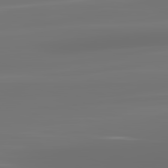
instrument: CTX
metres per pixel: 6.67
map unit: lApd
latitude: 83.4237
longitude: -129.1592
